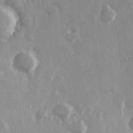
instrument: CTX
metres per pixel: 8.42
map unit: Hve
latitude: 26.3278
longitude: 147.7477
